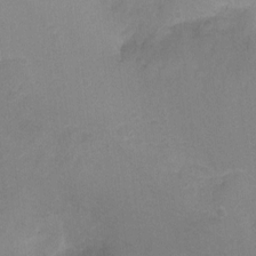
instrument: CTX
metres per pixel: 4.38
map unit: Ht
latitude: -7.7666
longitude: -35.3670
